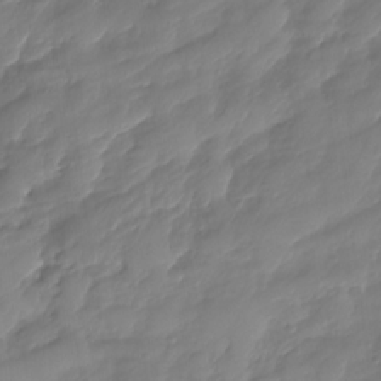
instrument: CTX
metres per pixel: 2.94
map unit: HNhu
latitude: -25.4265
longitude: 50.1039
